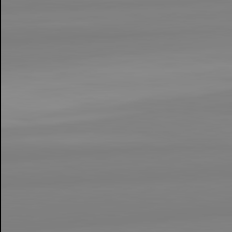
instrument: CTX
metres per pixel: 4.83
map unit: lApd
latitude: 82.4978
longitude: 174.0094
